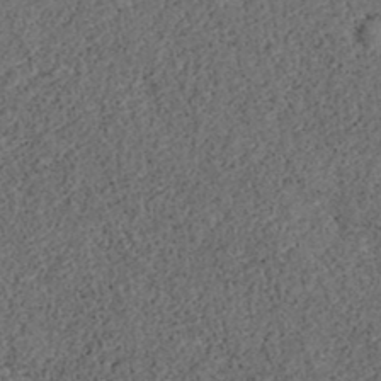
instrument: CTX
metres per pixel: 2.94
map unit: ANa
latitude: 39.5371
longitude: 19.4832
